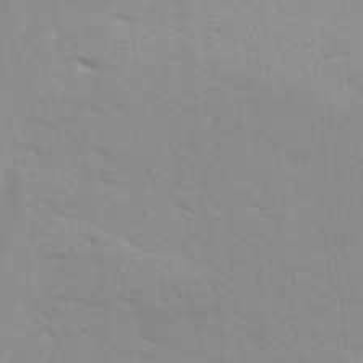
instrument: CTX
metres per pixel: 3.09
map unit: Ave
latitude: 11.0081
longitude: -102.4979
